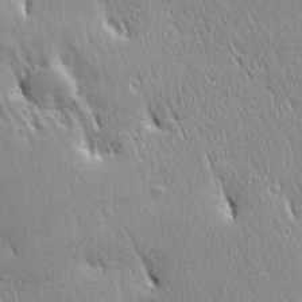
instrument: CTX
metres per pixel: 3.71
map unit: Ave
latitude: 22.3089
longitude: -136.1011
